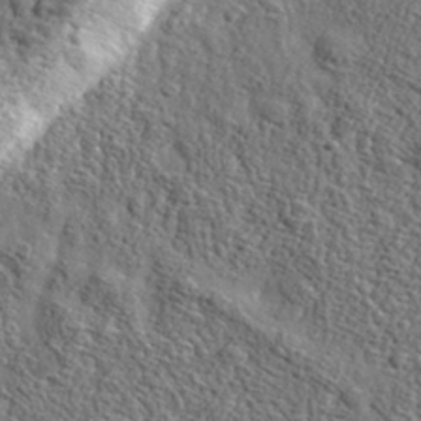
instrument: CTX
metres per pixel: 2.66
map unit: eHh
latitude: 35.8772
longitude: -80.3845
